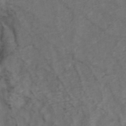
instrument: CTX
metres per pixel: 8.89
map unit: ANa
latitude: 40.7057
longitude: 21.0864
